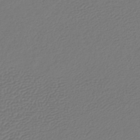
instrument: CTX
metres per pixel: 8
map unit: lHb
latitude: -42.1794
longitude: 61.3888
